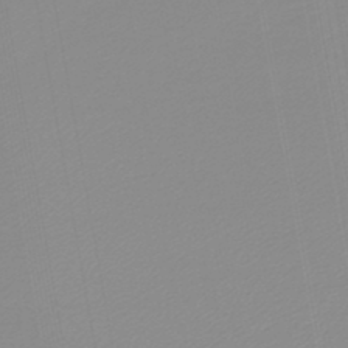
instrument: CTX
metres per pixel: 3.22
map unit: lHb
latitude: -44.1984
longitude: 60.9542
